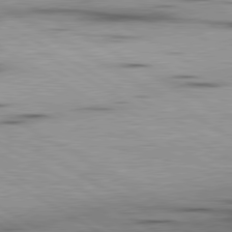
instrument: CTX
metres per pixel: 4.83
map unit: lApd
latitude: 80.1200
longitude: 157.7477
